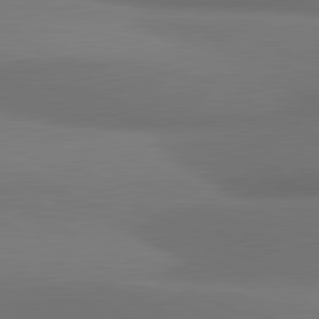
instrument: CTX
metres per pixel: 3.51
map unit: lApd
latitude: 81.6694
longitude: 173.2565
